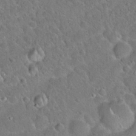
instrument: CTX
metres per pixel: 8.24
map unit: Hto
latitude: 20.3279
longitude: -50.4034
